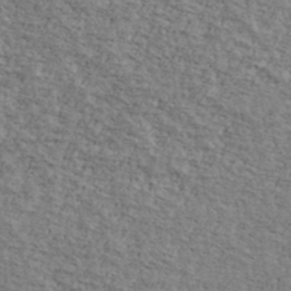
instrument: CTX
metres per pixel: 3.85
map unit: Ave
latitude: 41.1592
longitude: -109.3481
